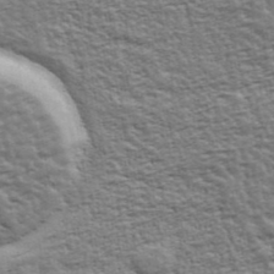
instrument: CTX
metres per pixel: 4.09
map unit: Ave
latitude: 42.9892
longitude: -112.1200
